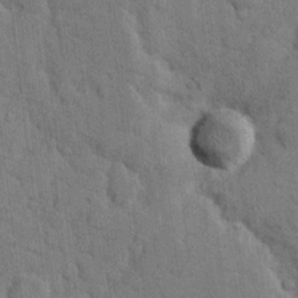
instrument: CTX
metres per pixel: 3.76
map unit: eHh
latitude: 11.6316
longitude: -66.4601
